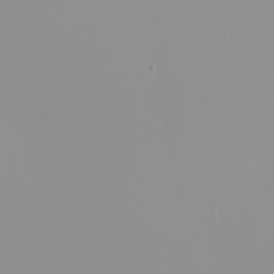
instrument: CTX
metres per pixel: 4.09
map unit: Nhu
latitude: -0.0661
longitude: -75.9150
